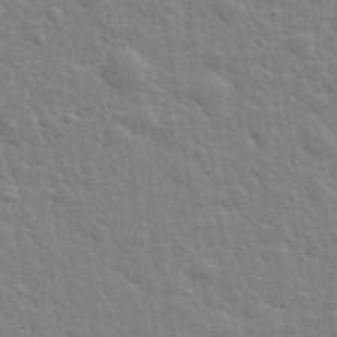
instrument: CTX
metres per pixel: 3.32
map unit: lHvf
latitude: 34.3845
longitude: -81.2726
